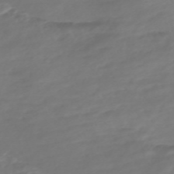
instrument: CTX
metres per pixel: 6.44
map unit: Nve
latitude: -58.7274
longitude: 57.8989
